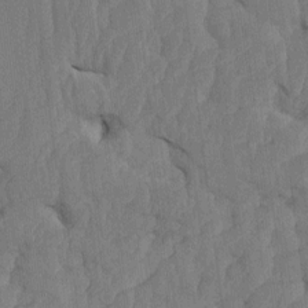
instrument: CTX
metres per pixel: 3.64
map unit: HNhu
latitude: -2.0472
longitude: 14.3118
